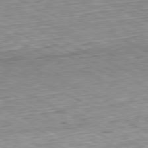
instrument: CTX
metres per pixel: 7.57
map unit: Hpe
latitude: -81.2187
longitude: 10.9164
